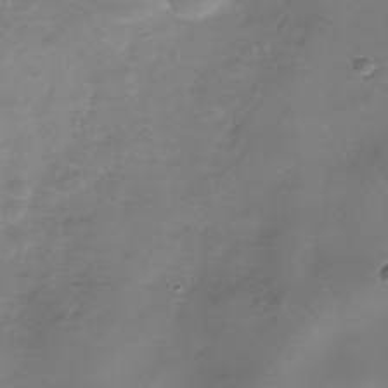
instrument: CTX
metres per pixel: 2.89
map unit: Nhe
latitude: -35.9745
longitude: -88.3657
